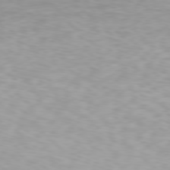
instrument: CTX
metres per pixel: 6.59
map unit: Hpe
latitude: 78.1200
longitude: -136.0822
